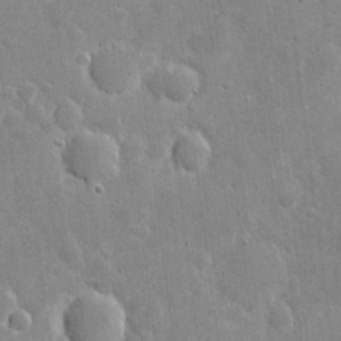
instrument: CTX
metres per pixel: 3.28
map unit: eHh
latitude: 6.3845
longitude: -69.9528
